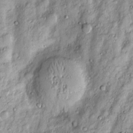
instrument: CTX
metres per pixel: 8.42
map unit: Htu
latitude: -5.0486
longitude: 159.2754
